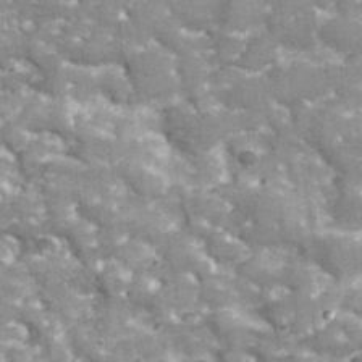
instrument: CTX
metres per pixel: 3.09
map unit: lHvf
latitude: 35.0836
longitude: -91.9528
